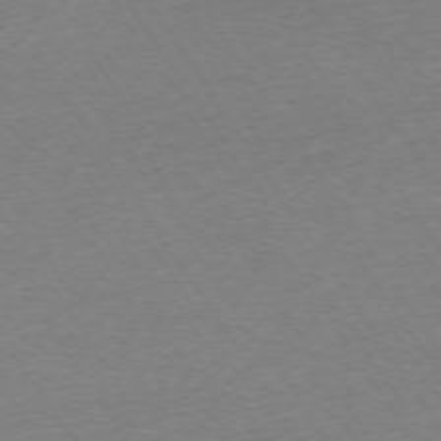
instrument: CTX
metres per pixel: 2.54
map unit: Ap
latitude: -73.8233
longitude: -85.8772
